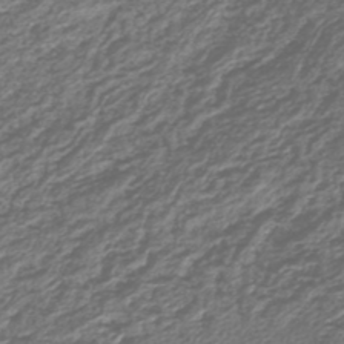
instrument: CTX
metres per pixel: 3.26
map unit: lHb
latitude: -43.6532
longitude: 72.3306
